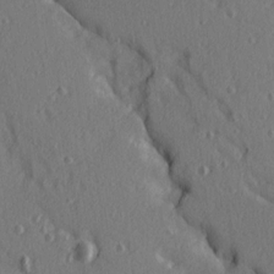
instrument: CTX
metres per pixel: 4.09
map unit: Ave
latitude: 10.2901
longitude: -102.2522
